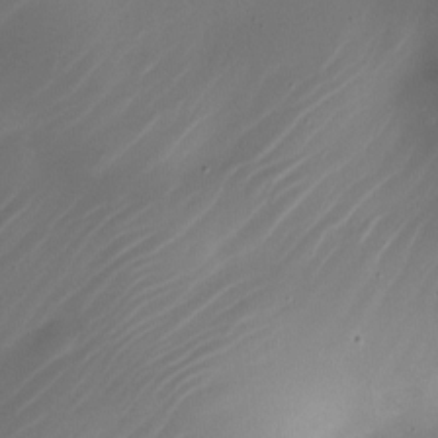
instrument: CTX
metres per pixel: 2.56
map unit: Nhe
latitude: -19.2565
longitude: 144.3495
